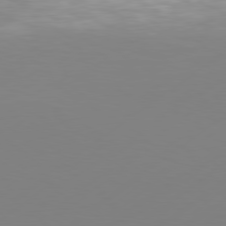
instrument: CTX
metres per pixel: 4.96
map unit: Hpe
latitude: 78.0255
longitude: -130.0255
